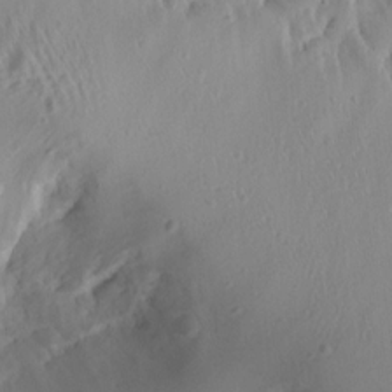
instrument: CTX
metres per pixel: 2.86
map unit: Aa
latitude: 13.2726
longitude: -141.0458
